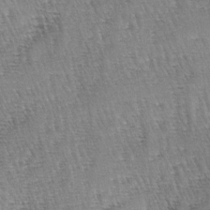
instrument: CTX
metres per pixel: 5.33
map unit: lAa
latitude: -3.8422
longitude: -122.6679
